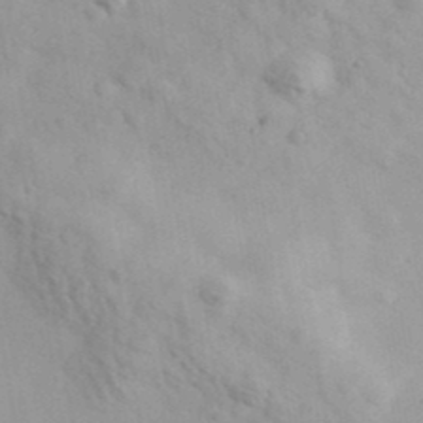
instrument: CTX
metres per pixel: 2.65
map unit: Ave
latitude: 39.7827
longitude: -107.2537
